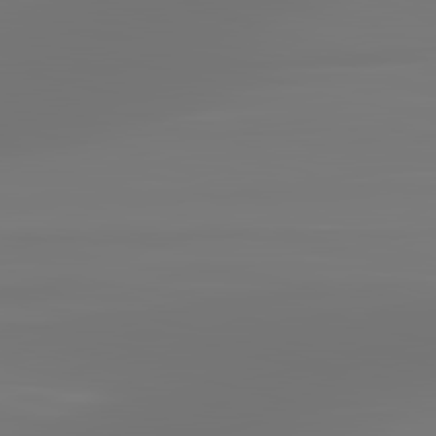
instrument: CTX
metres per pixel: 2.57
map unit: lApd
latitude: 83.4237
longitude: -131.9340
